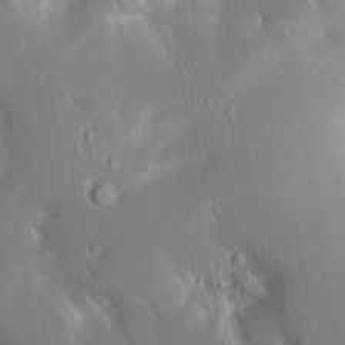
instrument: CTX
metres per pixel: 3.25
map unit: Aa
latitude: 16.6491
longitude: -149.4049
